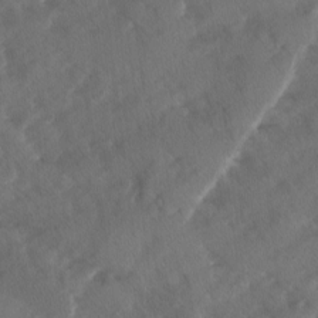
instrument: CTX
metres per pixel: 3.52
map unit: Ave
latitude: -10.4818
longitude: -118.1955
